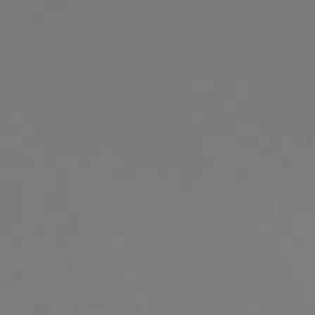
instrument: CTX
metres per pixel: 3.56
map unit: lHb
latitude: -45.8422
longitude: 61.7100
